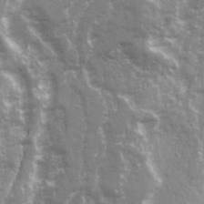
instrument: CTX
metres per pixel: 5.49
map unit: Ave
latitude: 21.6316
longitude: -132.6868
